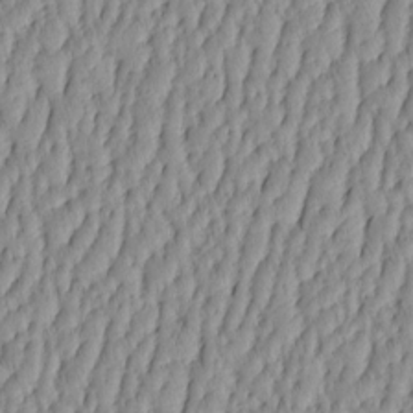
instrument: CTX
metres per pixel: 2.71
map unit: HNhu
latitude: -4.0472
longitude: 13.8989
